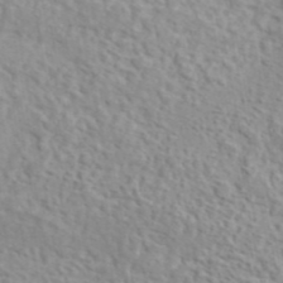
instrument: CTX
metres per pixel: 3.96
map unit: eAb
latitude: 44.0822
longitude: 117.3320
